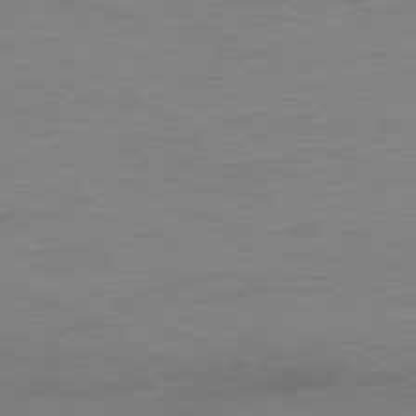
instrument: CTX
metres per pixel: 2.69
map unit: Ap
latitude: -80.5007
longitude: -87.0080
